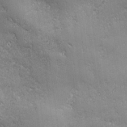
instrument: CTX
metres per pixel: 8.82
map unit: Ave
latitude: -7.8800
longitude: -121.5560
